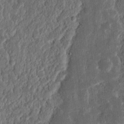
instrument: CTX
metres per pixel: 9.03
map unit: Ht
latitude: 13.5560
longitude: -74.0633
